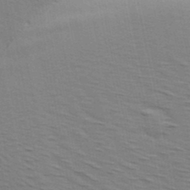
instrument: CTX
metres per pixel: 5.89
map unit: Ave
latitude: 14.9514
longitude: -102.7813
